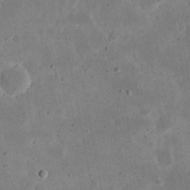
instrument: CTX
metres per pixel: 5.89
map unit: eHh
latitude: 21.9528
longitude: -68.2145
